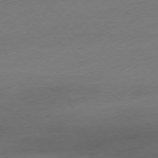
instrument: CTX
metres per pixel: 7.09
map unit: Hpe
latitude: -77.0486
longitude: -14.0255
